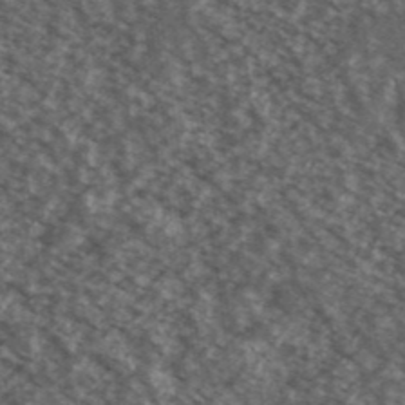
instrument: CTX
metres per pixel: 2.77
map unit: Ave
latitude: 38.8380
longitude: -110.7624
